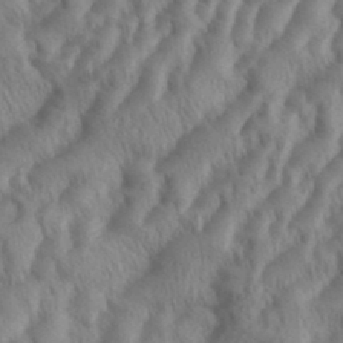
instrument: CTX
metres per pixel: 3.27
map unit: eHh
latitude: 36.4790
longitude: -138.1011
